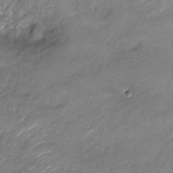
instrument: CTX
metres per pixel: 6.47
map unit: Nve
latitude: -18.1039
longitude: 107.5399
